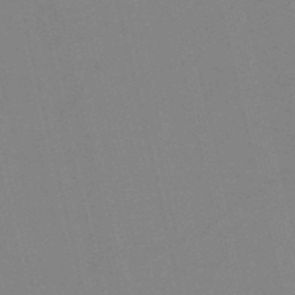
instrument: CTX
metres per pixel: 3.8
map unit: HNb
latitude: -52.1983
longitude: -44.8947
